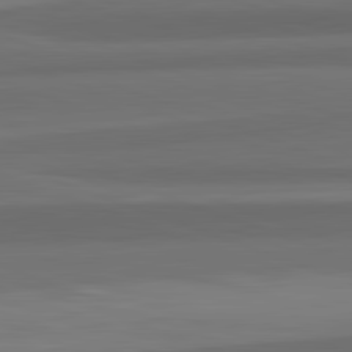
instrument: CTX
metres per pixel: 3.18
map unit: lApd
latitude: 82.6490
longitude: 176.4062
